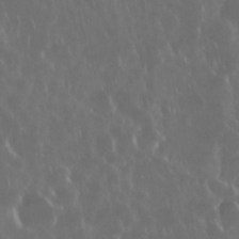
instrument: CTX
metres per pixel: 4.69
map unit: Nhu
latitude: 29.4426
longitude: -59.6505
